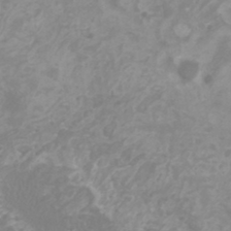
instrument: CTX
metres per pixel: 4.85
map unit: HNhu
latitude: -0.1228
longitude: 5.2942
